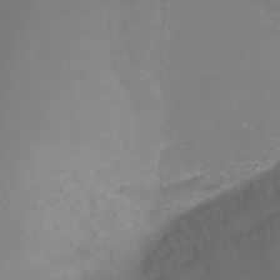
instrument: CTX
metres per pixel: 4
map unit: Ht
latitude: -6.9541
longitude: -28.3467
